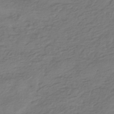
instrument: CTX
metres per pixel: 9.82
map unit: HNhu
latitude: -42.9730
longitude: 104.8030
